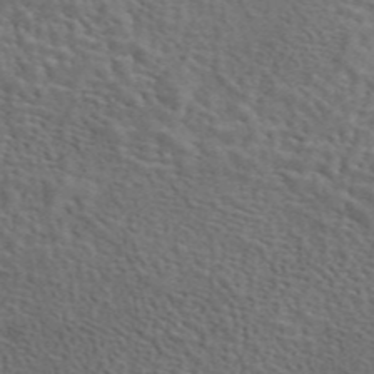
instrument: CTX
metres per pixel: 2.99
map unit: eAb
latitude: 43.9339
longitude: 111.6344
